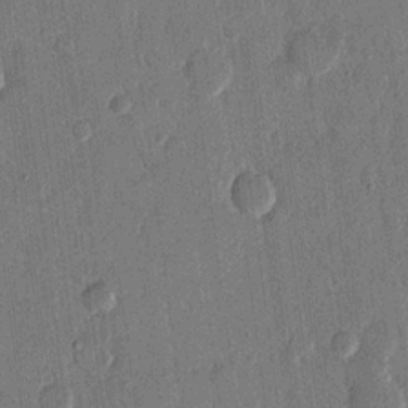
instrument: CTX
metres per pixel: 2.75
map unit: eHh
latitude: 13.6694
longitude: -68.7057
